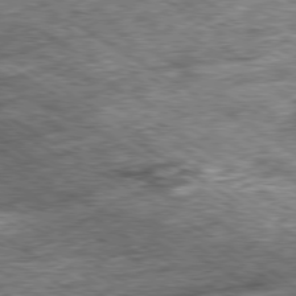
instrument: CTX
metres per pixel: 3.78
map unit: Ap
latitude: -79.8422
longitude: -74.3467
